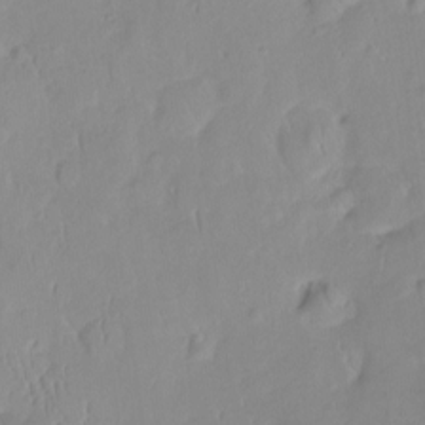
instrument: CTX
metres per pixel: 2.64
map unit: HNhu
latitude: -2.4628
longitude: 10.5763
